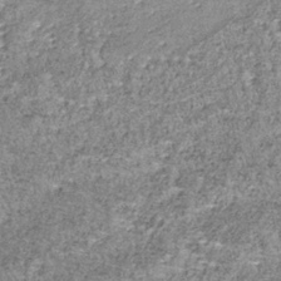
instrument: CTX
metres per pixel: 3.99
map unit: lHb
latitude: -37.5210
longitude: 66.1417
